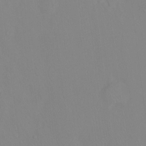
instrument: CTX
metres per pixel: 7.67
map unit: Ht
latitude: -15.2565
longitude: -43.1970
